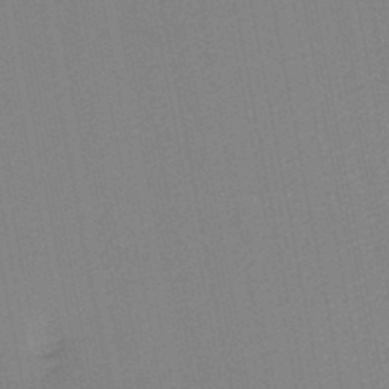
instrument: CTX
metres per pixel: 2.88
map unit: lHb
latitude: -47.2943
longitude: 69.7477
